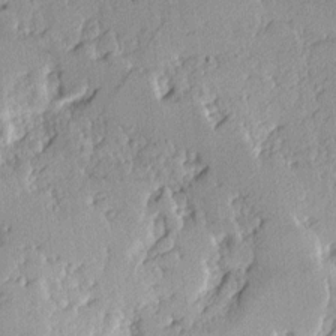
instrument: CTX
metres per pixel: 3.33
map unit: Hve
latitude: 2.6490
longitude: -121.5371
